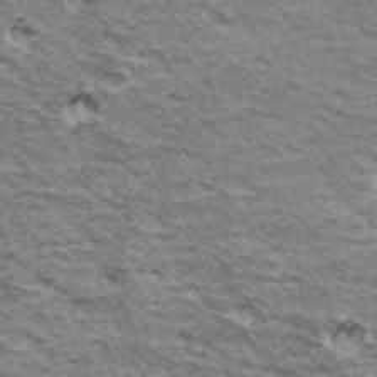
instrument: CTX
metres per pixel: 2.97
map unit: Hto
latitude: 35.5749
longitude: -42.9136
